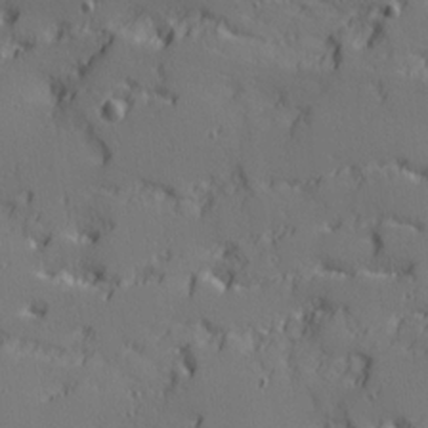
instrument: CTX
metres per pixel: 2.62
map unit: Ave
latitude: 11.6883
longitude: -101.4804
